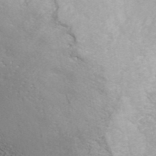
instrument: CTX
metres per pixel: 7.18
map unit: ANa
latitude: 42.1389
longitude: 26.7463
